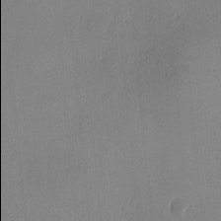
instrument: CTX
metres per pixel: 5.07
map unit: Ave
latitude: -8.2361
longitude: -121.9906
